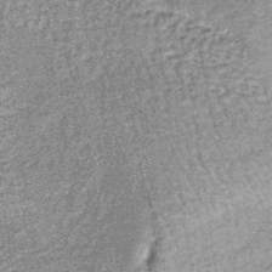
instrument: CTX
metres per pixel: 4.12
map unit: lHb
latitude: -36.6329
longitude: 65.7856
